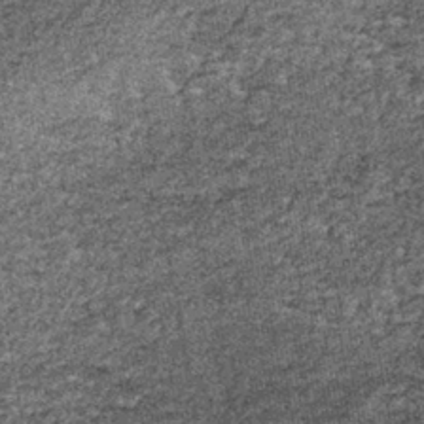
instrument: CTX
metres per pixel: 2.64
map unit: lHb
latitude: -39.7099
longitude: 64.7086
